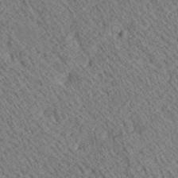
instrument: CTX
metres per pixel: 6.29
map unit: Ave
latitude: 20.4601
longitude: -139.7827
